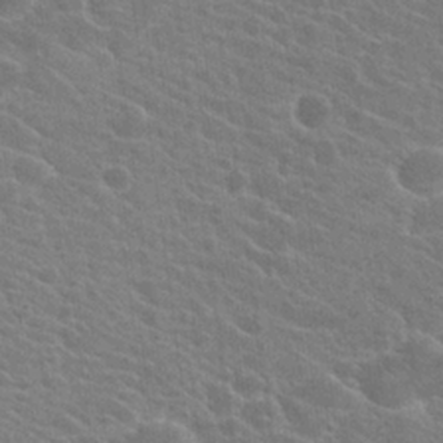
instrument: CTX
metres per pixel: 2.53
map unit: Hto
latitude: 23.9150
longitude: -40.7624
